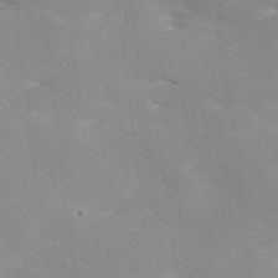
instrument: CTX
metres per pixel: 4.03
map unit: Ave
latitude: 0.2711
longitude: -114.5167
